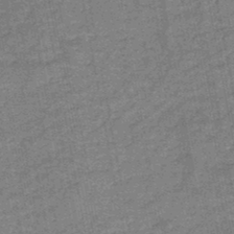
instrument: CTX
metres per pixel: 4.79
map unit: HNb
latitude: -45.5588
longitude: -36.5168
